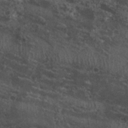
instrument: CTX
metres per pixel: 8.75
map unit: Nhu
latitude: 29.5182
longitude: -53.6694
